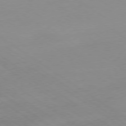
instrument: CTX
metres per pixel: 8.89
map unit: Ap
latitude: -79.4832
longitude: -55.1214
